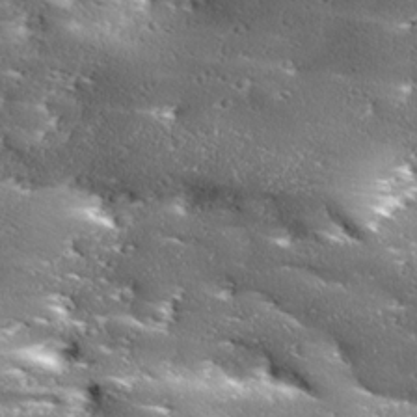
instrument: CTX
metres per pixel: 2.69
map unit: Ave
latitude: 18.2522
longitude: -136.8569
